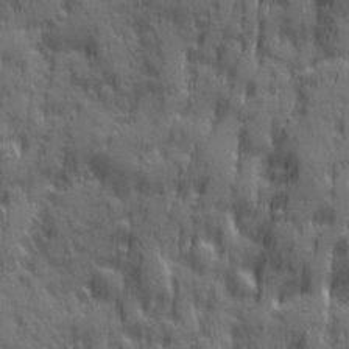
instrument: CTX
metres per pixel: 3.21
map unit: Ave
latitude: 19.8583
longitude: -132.6679
